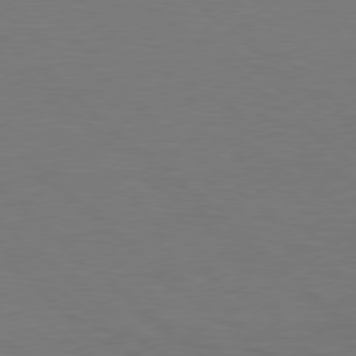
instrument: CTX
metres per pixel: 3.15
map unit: Hpe
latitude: 78.4034
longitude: -150.2900
